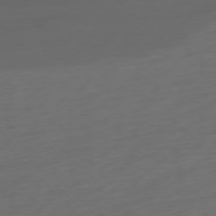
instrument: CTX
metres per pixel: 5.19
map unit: Ap
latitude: -76.5007
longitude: -78.6302
